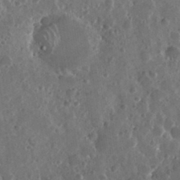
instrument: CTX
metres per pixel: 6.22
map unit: eHh
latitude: 34.3278
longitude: -57.7260
